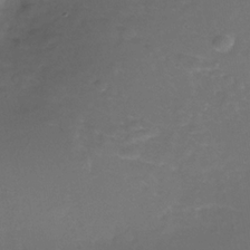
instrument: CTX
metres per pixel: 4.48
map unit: Nhe
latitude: -35.9556
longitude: -117.6505
